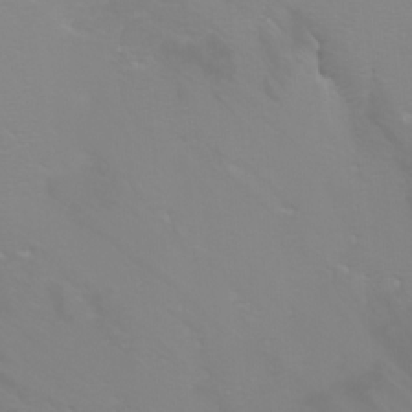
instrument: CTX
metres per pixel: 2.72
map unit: Htu
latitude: -6.4251
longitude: -71.6127
